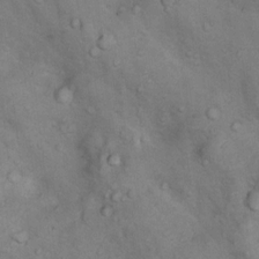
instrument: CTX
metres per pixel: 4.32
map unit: Nhu
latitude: 9.5938
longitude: -23.7638
